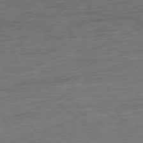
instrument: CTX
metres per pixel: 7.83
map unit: Ap
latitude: -77.9367
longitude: -82.7624
